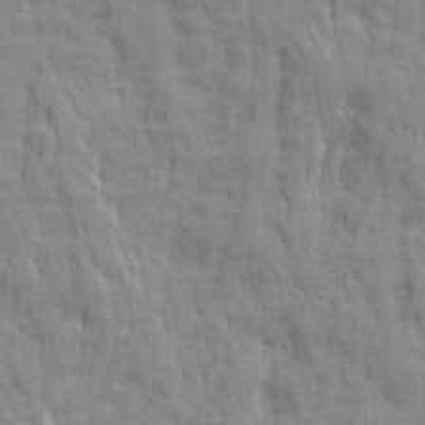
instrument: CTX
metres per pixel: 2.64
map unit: Ave
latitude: 19.9717
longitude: -134.0255
